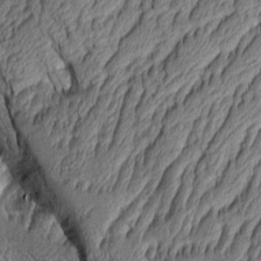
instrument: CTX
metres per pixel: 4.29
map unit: Aa
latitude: 8.3845
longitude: -128.7246
